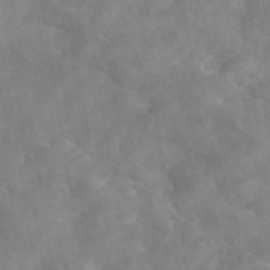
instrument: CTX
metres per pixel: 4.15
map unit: eAb
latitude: 45.8394
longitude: 127.1053
